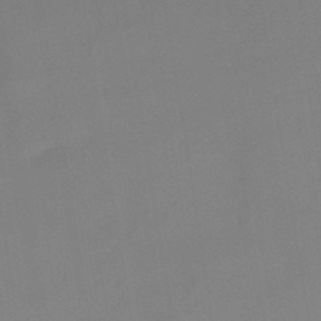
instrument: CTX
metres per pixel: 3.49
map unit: lHb
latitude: -48.8219
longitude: 67.6911
